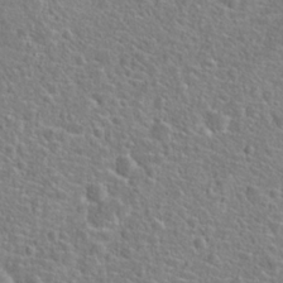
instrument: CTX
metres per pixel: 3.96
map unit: Hto
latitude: 23.3104
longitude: -46.8002
